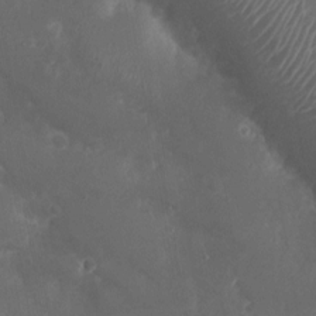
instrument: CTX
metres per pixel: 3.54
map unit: Nhu
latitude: 3.7638
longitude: -15.4994
